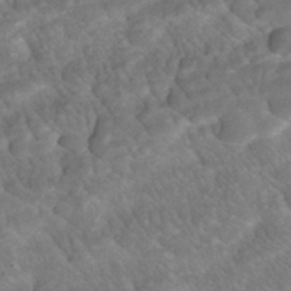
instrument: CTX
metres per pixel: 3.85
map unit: ANa
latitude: -41.9745
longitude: 108.6707
